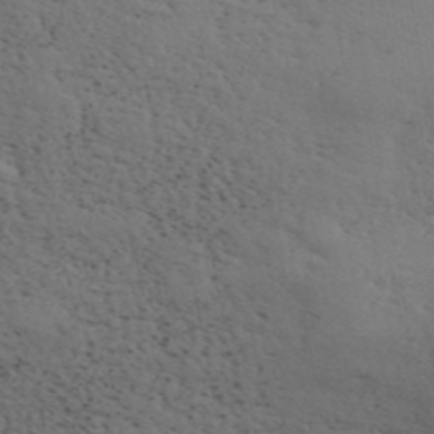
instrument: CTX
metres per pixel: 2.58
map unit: ANa
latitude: 44.6302
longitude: 38.0850
